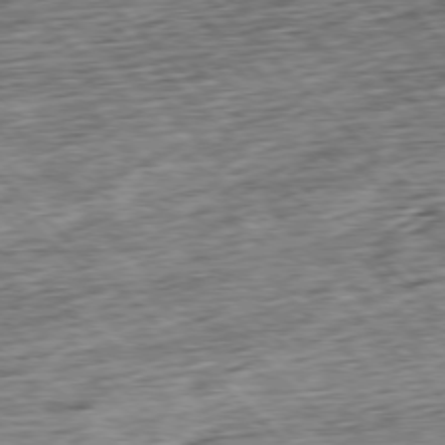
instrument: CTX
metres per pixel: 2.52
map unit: Hpe
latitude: -77.5777
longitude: 13.5399
